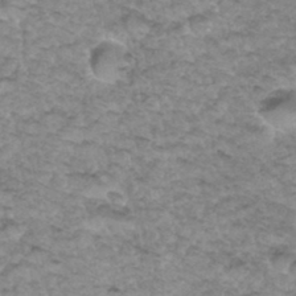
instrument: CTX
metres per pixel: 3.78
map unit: Hto
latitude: 35.1970
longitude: -47.6694
